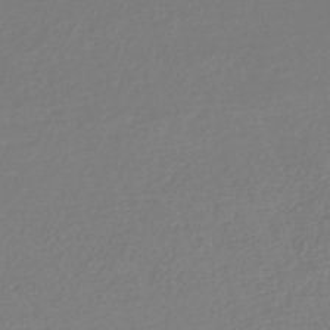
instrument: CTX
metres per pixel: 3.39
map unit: lHb
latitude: -46.1228
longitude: 61.6911
